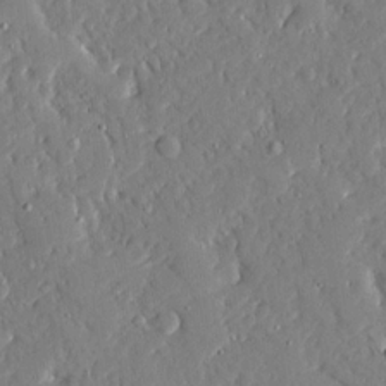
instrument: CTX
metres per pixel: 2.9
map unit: Ave
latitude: 16.8569
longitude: -140.9135
